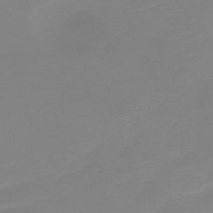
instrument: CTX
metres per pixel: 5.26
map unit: HNb
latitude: -45.3699
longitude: -44.2711
